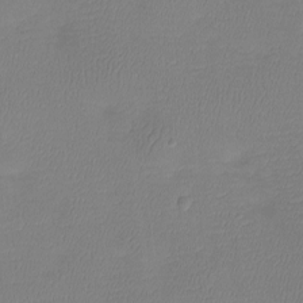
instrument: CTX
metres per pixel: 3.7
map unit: Htu
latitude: -13.7289
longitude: -45.4048
